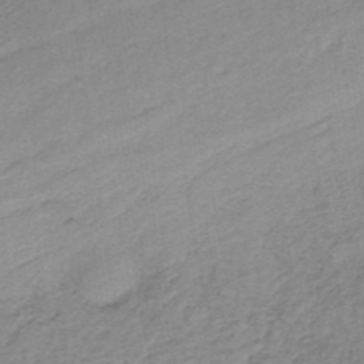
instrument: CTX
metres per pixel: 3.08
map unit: lHb
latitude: -34.8597
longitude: 60.6330
